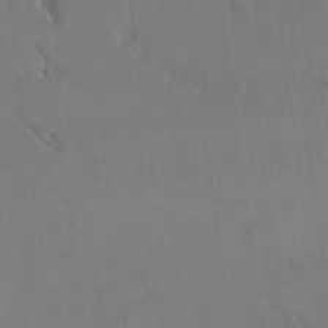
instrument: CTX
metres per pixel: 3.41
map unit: eHh
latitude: 16.7813
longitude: -67.3103
